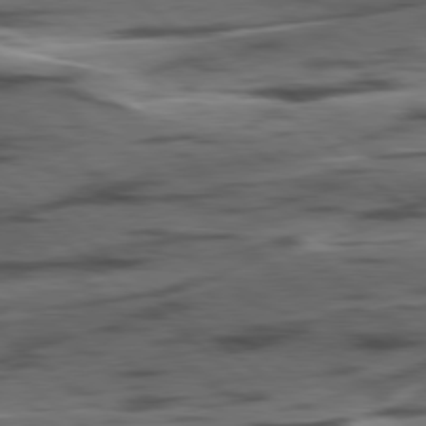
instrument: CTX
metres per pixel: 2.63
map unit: lApd
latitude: 78.9136
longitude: -49.6883
